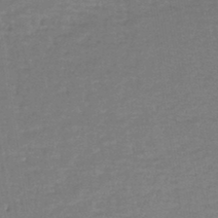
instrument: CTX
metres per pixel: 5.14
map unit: lHb
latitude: -44.6896
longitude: 58.3495
